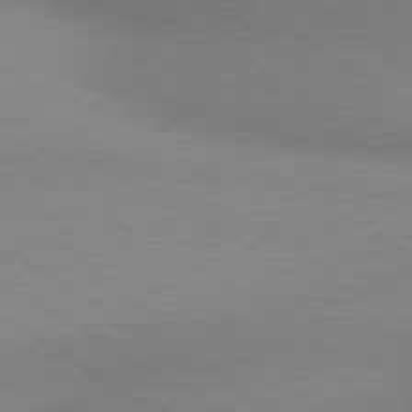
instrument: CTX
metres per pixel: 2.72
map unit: lApd
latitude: 80.4601
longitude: 126.2550
